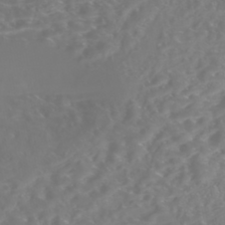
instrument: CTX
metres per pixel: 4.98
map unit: Nhe
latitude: -46.6896
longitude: 153.0864
